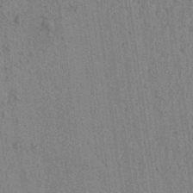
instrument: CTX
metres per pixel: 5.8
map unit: lAvf
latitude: 6.5546
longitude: 164.6708
